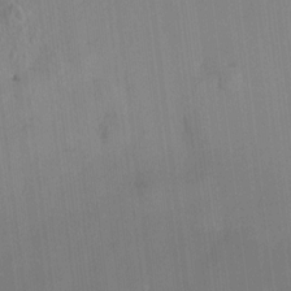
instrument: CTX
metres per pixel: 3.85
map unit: lAvf
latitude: 7.8016
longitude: 165.8423
